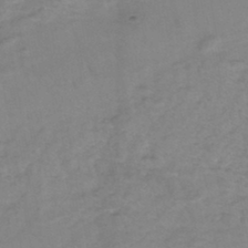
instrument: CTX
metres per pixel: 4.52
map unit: eHh
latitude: -45.9178
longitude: -29.8016
